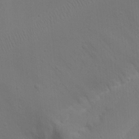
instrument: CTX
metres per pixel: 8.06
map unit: Nhu
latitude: 21.3671
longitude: -73.4427
